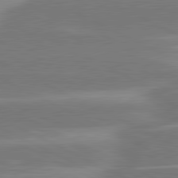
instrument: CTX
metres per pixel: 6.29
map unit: lApd
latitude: 81.2537
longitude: -129.6127
